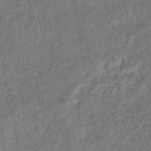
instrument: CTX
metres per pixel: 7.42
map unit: eHb
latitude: -39.4832
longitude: 79.1431
